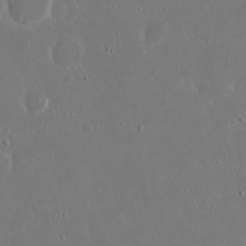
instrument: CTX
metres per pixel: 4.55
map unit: eHh
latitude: 19.4426
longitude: -72.5168
